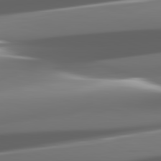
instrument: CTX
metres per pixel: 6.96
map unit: lApd
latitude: 82.2711
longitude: -148.7624
